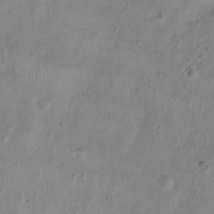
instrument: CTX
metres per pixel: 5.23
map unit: Nhu
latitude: 0.7624
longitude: -15.2726
